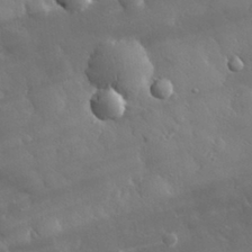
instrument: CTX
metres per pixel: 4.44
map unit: eHh
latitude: 30.4601
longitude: -78.6869
